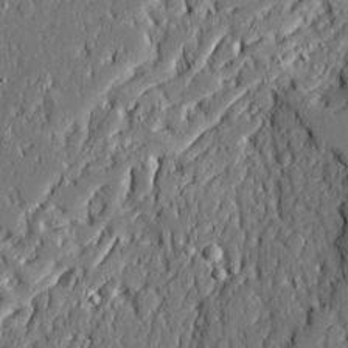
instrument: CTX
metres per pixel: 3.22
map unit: Ave
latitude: 20.7435
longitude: -127.8017
